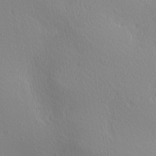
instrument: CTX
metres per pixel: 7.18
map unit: Ave
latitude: 3.1970
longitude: -115.1214
